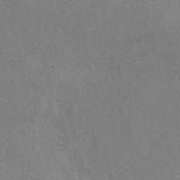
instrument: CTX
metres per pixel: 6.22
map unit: eAb
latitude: 50.4790
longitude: 118.2173
